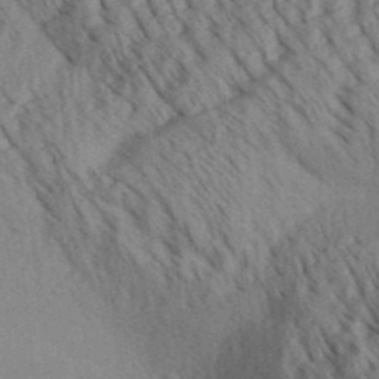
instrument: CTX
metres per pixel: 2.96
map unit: Aa
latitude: 30.4790
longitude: -138.9514
